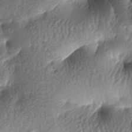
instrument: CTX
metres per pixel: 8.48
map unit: lAa
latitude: -7.5588
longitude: -127.1592
